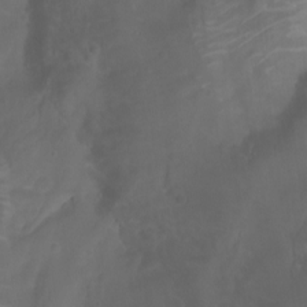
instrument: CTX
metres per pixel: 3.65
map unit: Nhu
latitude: -9.8989
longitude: -69.7260
